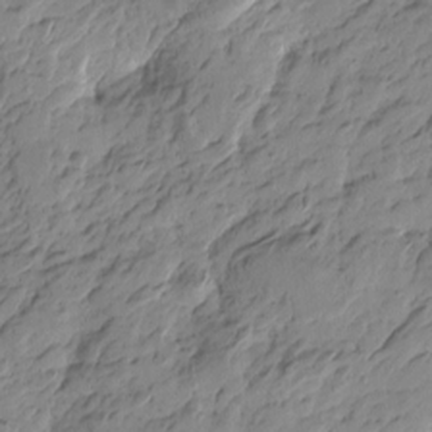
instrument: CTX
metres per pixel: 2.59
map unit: Htu
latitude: -4.3495
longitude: -178.4979
